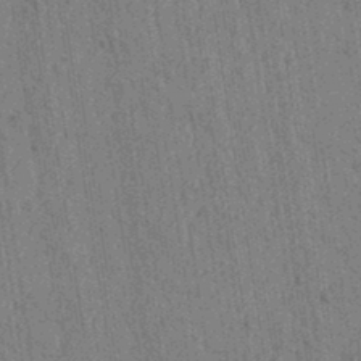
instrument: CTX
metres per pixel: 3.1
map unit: lAvf
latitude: 5.5371
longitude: 164.4440
